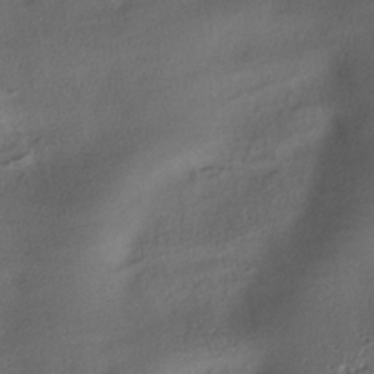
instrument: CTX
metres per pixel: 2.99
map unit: HNhu
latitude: -39.5966
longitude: 97.6155
